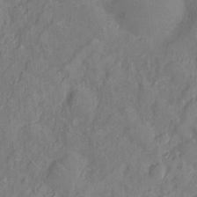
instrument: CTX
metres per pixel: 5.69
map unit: Nhu
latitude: -13.1620
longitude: -24.3467
